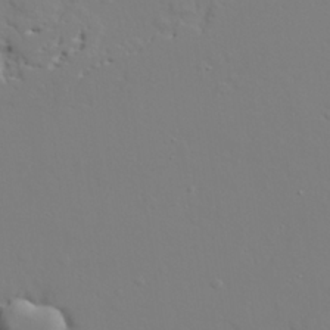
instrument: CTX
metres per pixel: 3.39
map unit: lAvf
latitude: 27.8772
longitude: -108.3278
